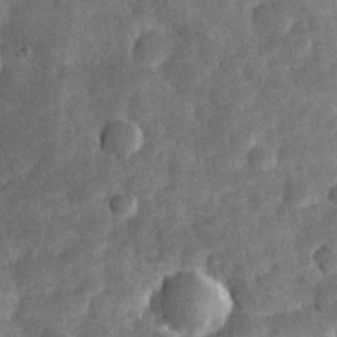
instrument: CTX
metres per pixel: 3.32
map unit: eHh
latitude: 31.2537
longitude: -69.8395
